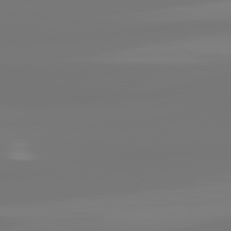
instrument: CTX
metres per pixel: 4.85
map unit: lApd
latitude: 81.7827
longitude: -176.5168
